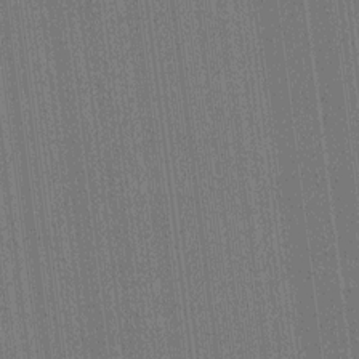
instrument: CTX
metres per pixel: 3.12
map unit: HNhu
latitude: 0.1766
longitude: -5.7261
